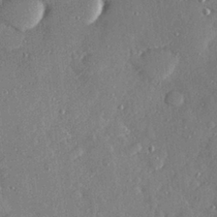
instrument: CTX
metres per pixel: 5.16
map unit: Hve
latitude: 28.3467
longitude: -91.1781
